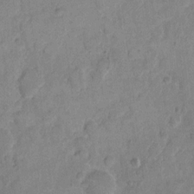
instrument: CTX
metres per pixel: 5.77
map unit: eHh
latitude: 11.8583
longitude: -64.9136
